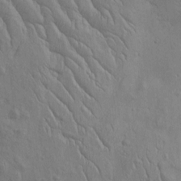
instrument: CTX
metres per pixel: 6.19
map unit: Htu
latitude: -3.7855
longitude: 156.9164
